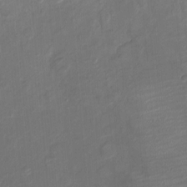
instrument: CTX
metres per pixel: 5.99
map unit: Ht
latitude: -6.2928
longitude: -26.2901
